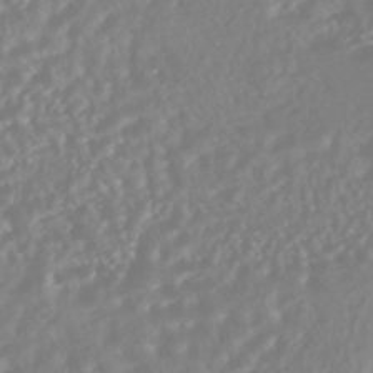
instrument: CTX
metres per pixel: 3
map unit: HNhu
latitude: -44.9920
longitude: 103.7478
